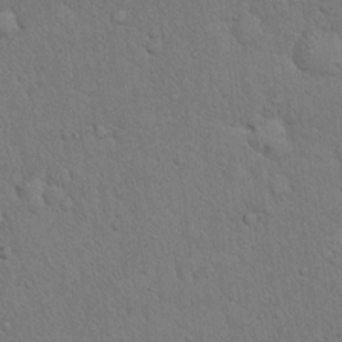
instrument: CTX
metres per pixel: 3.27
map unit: eHh
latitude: 19.1214
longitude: -61.2537
